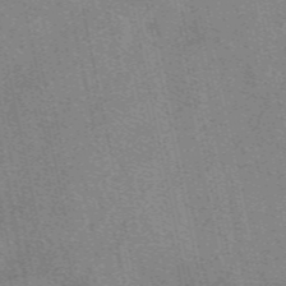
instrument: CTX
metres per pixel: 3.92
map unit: eAb
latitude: 49.3860
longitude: 107.7667
